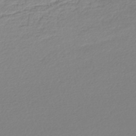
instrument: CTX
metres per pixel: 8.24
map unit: lHb
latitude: -44.9353
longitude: 76.1795
